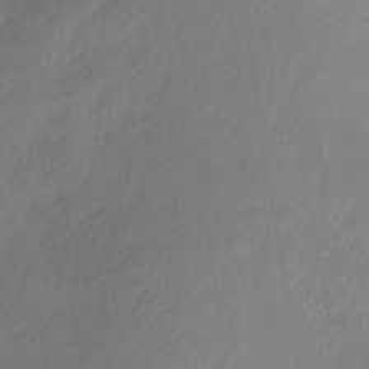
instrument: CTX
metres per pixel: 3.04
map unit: lHb
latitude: -37.1620
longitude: 71.4832
